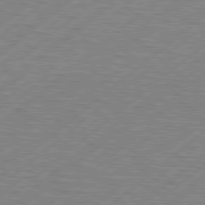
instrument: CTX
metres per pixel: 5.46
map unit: Hpe
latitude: 78.8758
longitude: -121.4427
